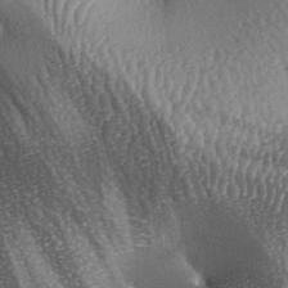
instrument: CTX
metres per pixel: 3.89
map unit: lAa
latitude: -6.3684
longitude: -127.0270
